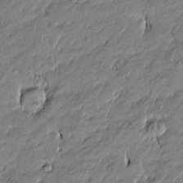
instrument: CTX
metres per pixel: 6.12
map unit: Htu
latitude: -5.3887
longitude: 177.0864
